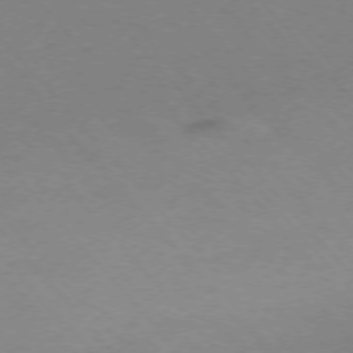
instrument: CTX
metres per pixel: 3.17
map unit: Ap
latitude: -75.9745
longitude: -63.3671
